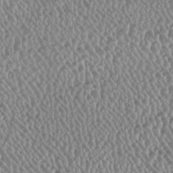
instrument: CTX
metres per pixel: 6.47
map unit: HNhu
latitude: -1.5399
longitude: -0.0444
